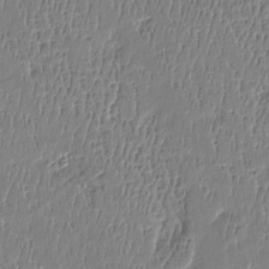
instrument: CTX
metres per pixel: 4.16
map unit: Htu
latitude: -4.9163
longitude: 176.1606
